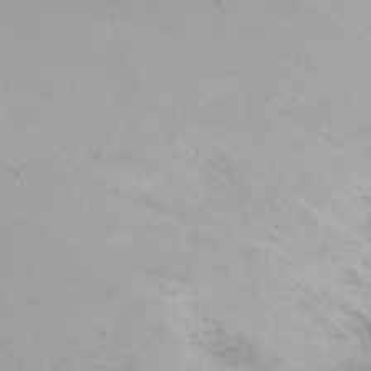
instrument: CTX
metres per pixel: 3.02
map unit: Ht
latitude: -15.4266
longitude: -45.8583
